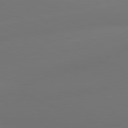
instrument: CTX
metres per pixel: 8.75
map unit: lApd
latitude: 81.2537
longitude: -165.2726
